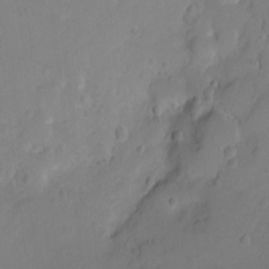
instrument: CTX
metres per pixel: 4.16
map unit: Ht
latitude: -8.9731
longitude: -36.3279
